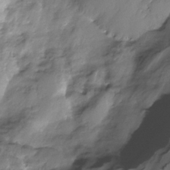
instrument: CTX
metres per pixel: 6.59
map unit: Nhe
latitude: -31.6911
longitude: -92.8002
